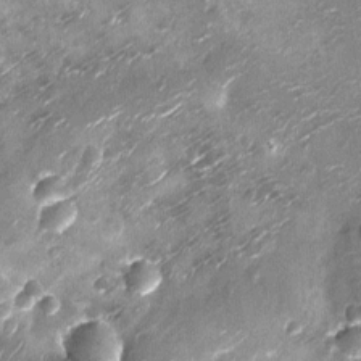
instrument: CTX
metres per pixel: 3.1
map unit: Nhu
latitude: -13.2754
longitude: -23.0458
